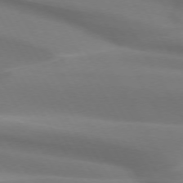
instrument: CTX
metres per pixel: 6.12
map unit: lApd
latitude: 73.2726
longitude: -49.6127
